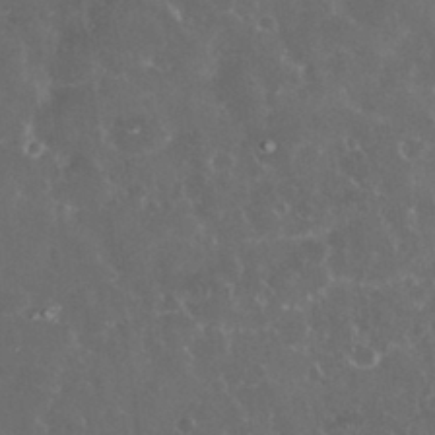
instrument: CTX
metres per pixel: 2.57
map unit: eHh
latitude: 33.9150
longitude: -61.3104
